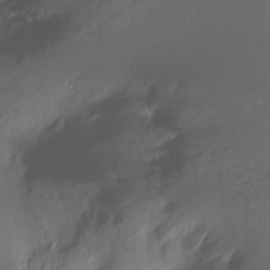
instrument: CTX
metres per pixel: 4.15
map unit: Ht
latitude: -10.7085
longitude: -40.1010
